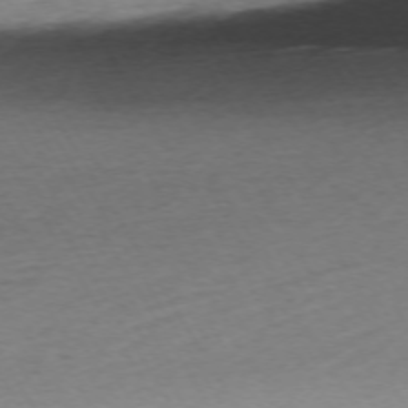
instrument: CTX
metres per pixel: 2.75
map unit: Ap
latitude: -73.2376
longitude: -69.0837
